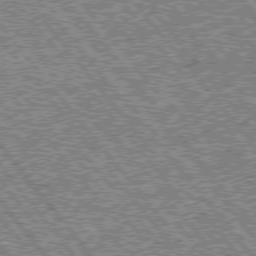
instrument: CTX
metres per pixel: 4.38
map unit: lApd
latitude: 75.6505
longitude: -77.3481
